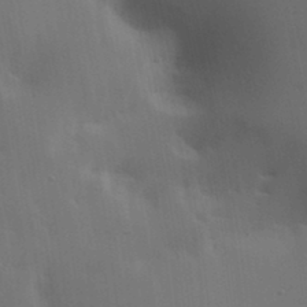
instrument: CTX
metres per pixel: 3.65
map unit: lAa
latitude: 19.7827
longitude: -138.8002
